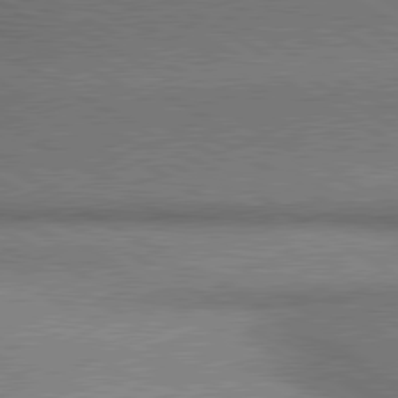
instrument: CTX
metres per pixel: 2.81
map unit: lApd
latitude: 80.5168
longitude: 164.3307
